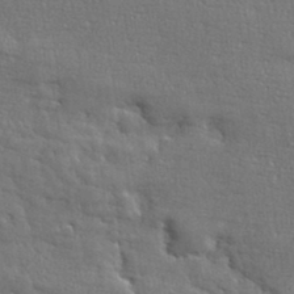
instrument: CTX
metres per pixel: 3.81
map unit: eHh
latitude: 36.2712
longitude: -132.4790
